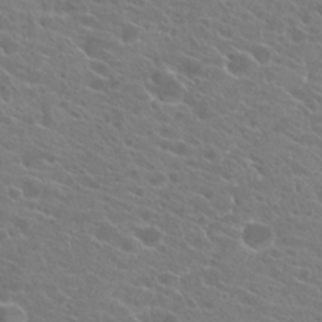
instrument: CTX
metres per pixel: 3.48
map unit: Hto
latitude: 22.9703
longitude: -39.4048
